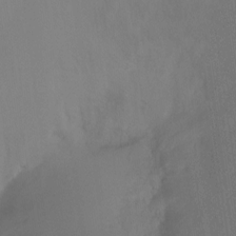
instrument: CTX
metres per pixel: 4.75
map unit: Ht
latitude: -8.3495
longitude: -39.1025
